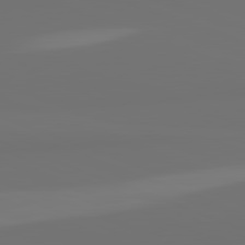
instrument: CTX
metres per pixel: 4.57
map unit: lApd
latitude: 82.3845
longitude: 154.5385
